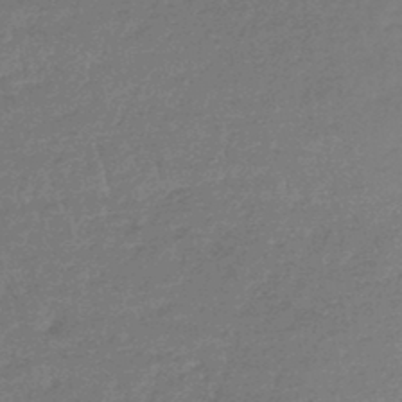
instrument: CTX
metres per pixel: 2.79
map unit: lHb
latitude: -45.3699
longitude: 70.1039
